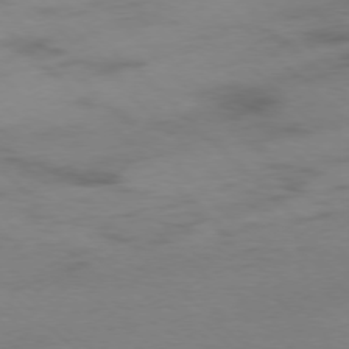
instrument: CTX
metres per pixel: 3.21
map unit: Ap
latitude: -77.4454
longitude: -91.1781
